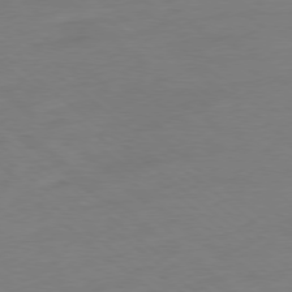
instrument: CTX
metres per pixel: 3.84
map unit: Ap
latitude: -78.7274
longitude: -99.0836
